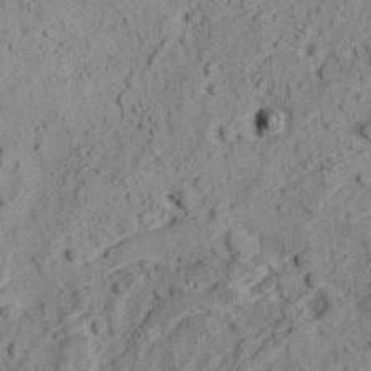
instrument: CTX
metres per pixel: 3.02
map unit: Ave
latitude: 18.4223
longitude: -134.2522
